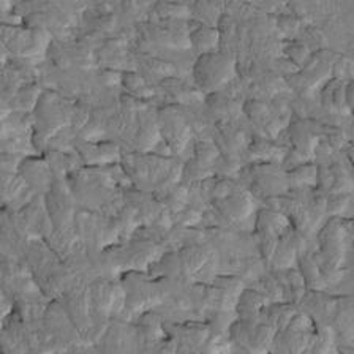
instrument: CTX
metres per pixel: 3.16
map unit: Htu
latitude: -2.9163
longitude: 149.7100
